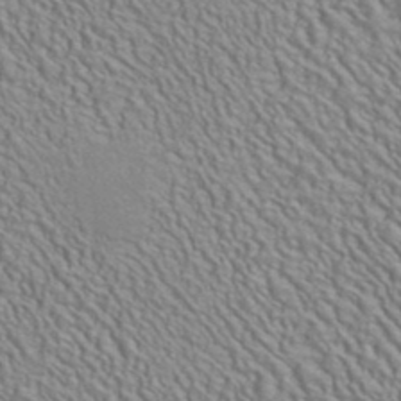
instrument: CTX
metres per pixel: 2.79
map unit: ANa
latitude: 41.0647
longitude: 29.2565
